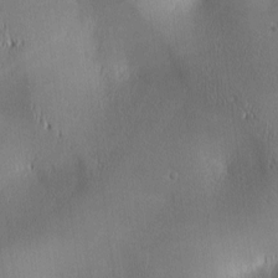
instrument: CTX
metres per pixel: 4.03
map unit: lAa
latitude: 2.5357
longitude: -117.3671
